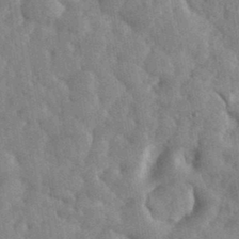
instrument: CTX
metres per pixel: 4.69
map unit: eHh
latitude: 35.1592
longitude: -68.7624
